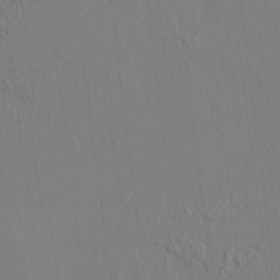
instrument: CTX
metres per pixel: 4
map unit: HNhu
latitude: 7.0269
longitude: 15.0676
